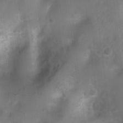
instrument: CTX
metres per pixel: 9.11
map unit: Ht
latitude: 4.1956
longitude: -21.6505
